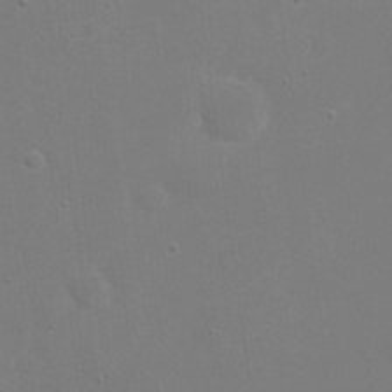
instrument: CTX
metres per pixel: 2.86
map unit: eHh
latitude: 19.9717
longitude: -69.4049
